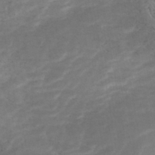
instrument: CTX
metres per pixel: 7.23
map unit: ANa
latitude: -41.7100
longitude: 104.5573
